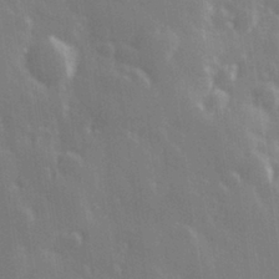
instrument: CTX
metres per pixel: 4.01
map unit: Hve
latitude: 27.7639
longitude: 146.8030
